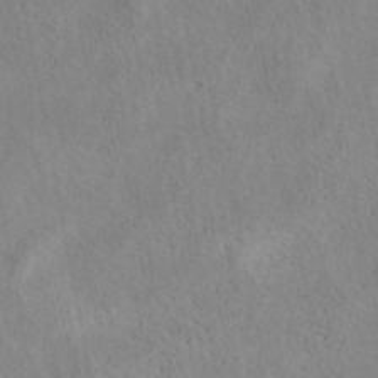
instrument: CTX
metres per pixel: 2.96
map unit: eAb
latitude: 40.4223
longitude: 105.2565
